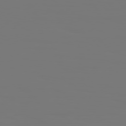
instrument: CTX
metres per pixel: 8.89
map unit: Hpe
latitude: 76.7813
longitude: -136.4223
